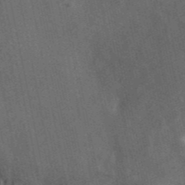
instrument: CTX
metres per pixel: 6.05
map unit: ANa
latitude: 44.7813
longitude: 39.2565
